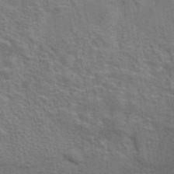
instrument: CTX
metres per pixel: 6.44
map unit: eAb
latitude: 43.1214
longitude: 107.6722
